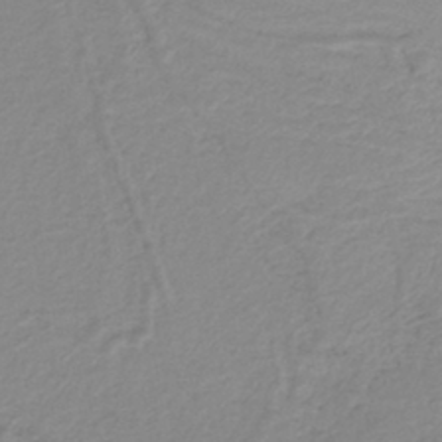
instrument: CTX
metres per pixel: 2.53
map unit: lHb
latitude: -41.3509
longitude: 51.7666
